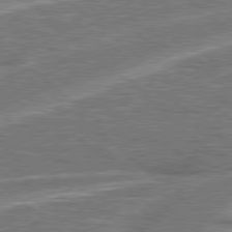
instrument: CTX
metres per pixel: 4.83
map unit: Hpe
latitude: 78.4790
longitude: -157.8583
